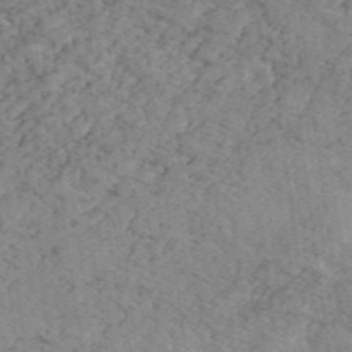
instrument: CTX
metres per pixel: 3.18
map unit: Ave
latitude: 40.9891
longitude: -110.2334
